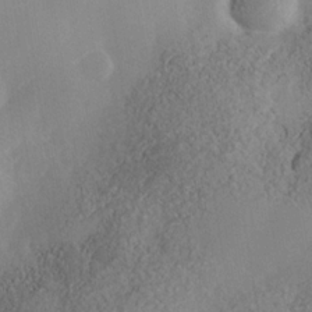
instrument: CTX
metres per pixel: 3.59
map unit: Nhe
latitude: -35.4832
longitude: -130.5735
